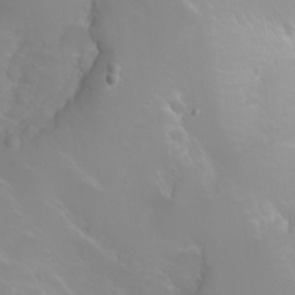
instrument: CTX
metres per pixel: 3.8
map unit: Nhu
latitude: -6.5384
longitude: -88.4979
